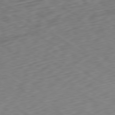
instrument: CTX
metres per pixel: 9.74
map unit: Ap
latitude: -79.5966
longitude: -72.6491
